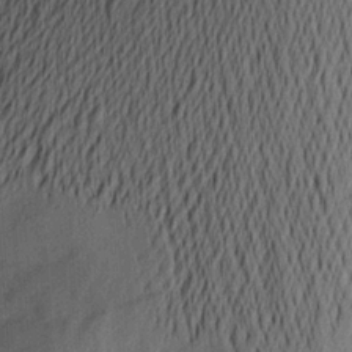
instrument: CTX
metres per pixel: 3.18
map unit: Aa
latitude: 21.0837
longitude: -144.1011
